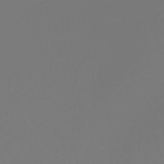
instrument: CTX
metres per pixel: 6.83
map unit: lHb
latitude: -45.3321
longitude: 78.6518
